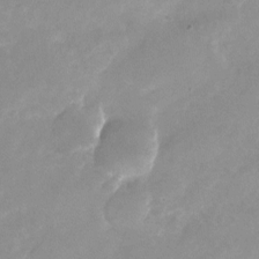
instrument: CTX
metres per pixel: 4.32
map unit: Nhu
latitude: -24.7274
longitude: -70.2711
